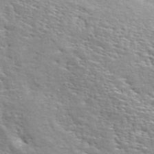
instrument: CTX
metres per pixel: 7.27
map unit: ANa
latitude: 48.9703
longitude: -75.6127
